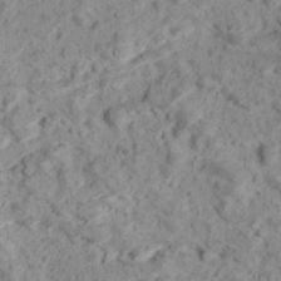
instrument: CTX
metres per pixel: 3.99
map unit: Ave
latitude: 18.2711
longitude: -134.3845
